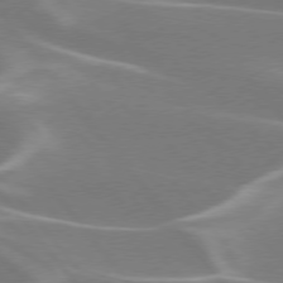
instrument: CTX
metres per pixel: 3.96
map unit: lApd
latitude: 75.9717
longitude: -62.5735
